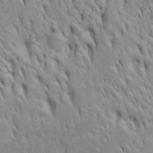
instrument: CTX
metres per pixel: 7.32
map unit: Htu
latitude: -4.7652
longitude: 151.2942
